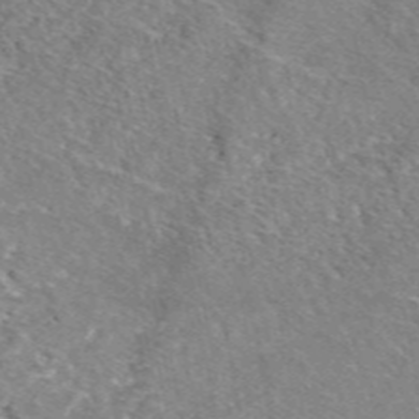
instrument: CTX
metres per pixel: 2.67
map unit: eAb
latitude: 49.3860
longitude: 110.3684
